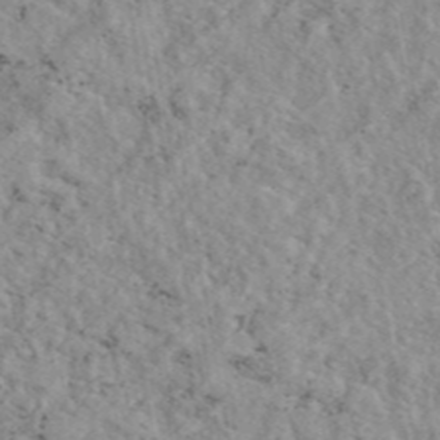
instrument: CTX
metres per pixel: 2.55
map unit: eAb
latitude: 45.4615
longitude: 112.5952
